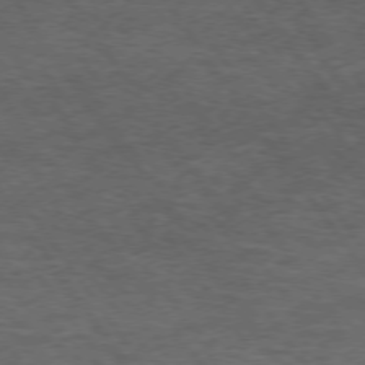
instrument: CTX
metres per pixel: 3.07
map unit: Hpe
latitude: 73.7639
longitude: -143.3104
